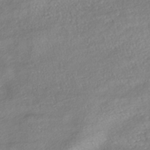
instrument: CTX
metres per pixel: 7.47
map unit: HNhu
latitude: -41.7289
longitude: 102.4251
